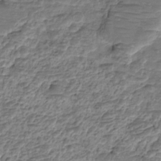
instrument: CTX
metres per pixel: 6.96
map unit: HNhu
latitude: -21.4454
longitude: 84.8219
